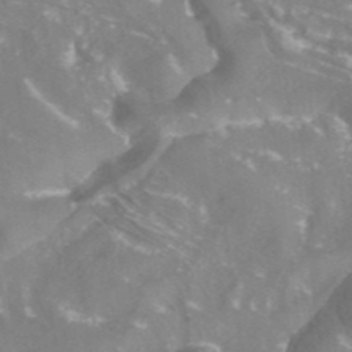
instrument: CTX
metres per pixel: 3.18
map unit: ANa
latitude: -38.2173
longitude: 97.3321
